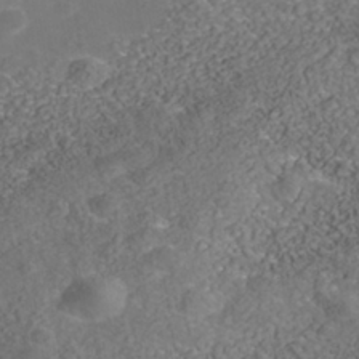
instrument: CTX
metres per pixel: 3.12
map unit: Nhe
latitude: -40.5574
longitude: -99.6882
